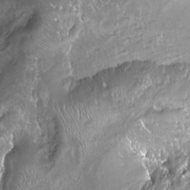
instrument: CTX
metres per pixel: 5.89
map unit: Ht
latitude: -15.0298
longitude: -41.8961
